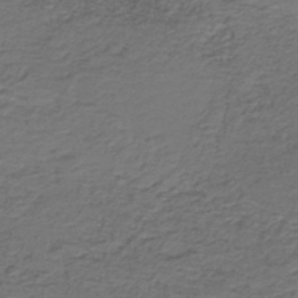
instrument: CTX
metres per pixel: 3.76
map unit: HNb
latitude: -43.7099
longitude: 50.9164
